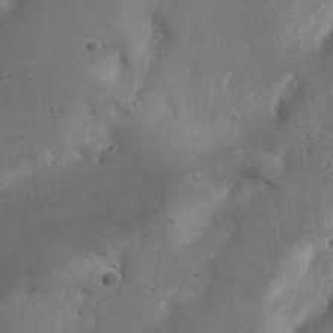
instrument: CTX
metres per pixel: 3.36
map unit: Nhu
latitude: 21.6316
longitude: -71.5749
